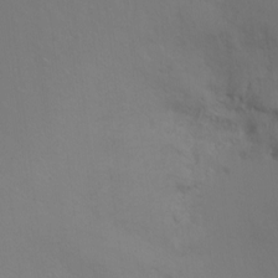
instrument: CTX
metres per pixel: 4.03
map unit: Ht
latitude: -6.3495
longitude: -34.9324
